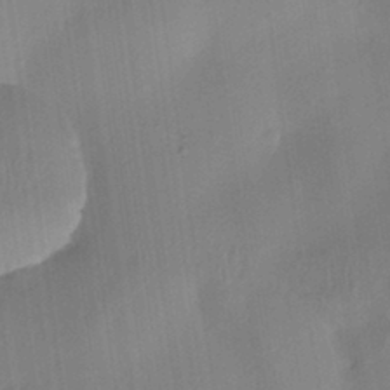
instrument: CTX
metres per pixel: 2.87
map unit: HNhu
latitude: 3.1970
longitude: -7.5938
